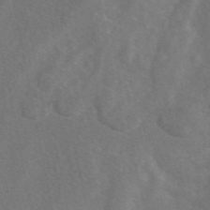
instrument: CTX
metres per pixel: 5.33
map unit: eAb
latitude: 48.2522
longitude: 118.6330
